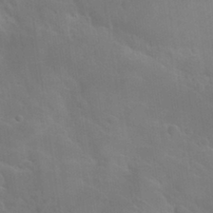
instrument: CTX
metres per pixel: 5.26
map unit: Nhu
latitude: 30.7813
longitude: -53.8017
